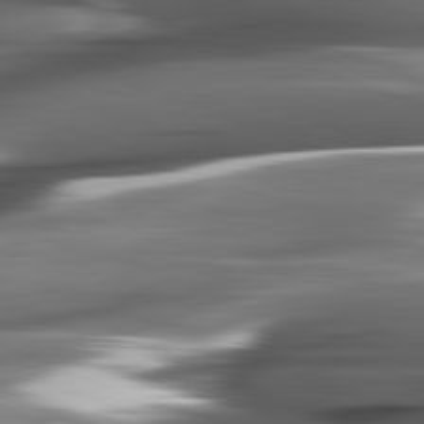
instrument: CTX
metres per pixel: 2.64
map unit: lApd
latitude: 82.2333
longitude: -144.2333
